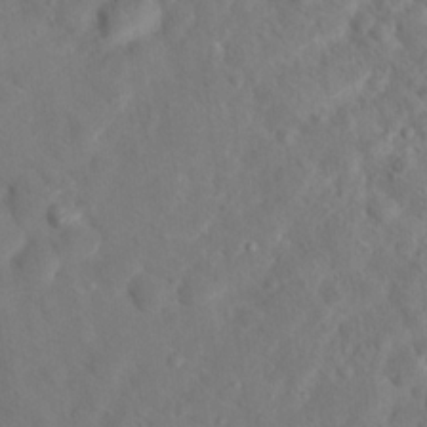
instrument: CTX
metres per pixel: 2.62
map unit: Hto
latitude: 18.4223
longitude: -39.4993
